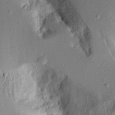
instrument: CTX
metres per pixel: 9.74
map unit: Ave
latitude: 15.3104
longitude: -140.1199
